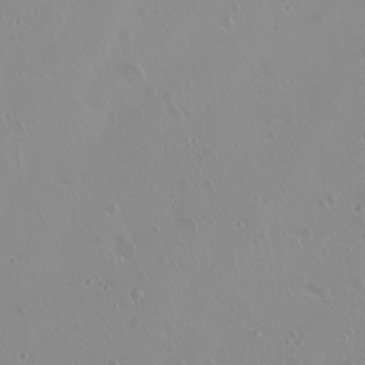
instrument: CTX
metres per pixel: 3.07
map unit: eHh
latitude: 1.5938
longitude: -55.1403
